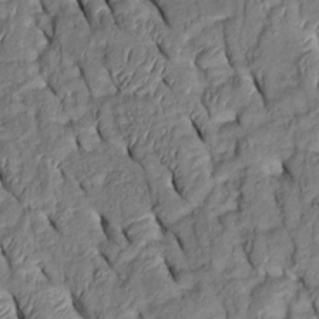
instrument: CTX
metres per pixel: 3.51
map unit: Htu
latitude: 1.0269
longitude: 149.3510
